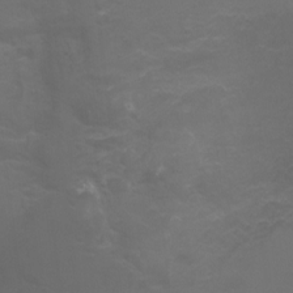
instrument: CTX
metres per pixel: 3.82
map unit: Ht
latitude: -0.9731
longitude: -38.5168
